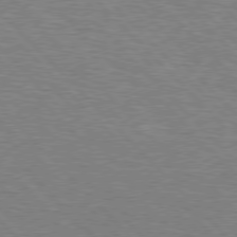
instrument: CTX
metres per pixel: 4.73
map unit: Hpe
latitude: 76.7435
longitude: -151.2915
